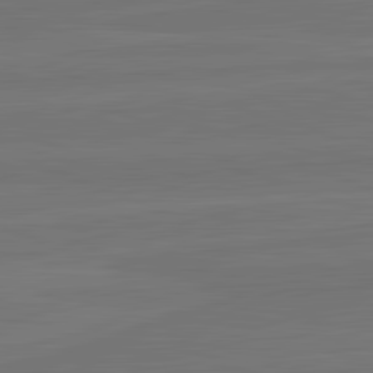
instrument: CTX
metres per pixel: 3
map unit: lApd
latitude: 82.2711
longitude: -179.1403
